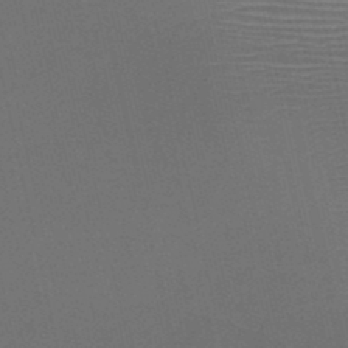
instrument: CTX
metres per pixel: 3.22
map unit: HNb
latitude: -47.2376
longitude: -41.3481
